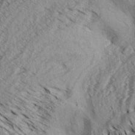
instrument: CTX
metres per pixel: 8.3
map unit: Aa
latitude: 32.5924
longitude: -137.6127
